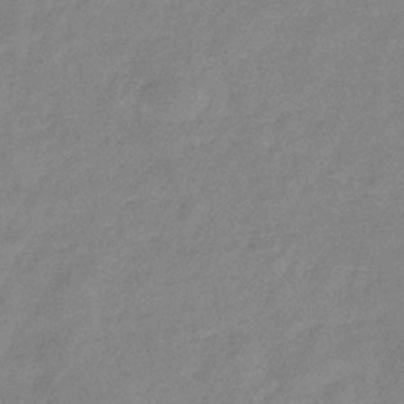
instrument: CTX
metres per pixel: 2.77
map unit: eHb
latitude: -34.1606
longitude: 75.2754
